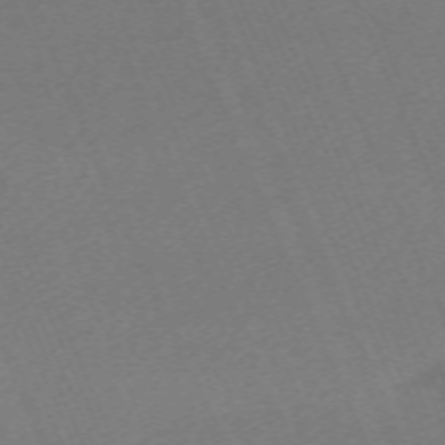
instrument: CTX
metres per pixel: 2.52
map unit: Nhu
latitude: -68.0661
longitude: 38.8030
